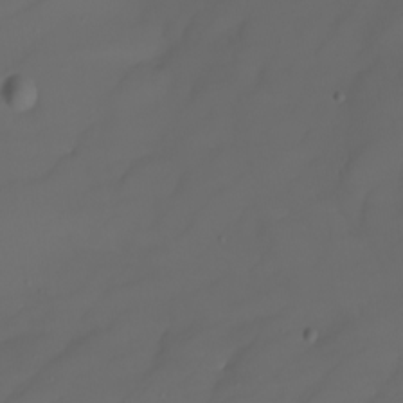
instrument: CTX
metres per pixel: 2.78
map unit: Nhu
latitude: -7.2376
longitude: -82.3278
